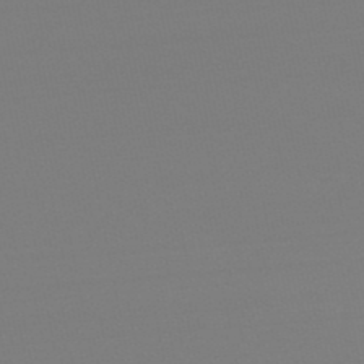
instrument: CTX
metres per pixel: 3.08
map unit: lHb
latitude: -48.9353
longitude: 66.9353
